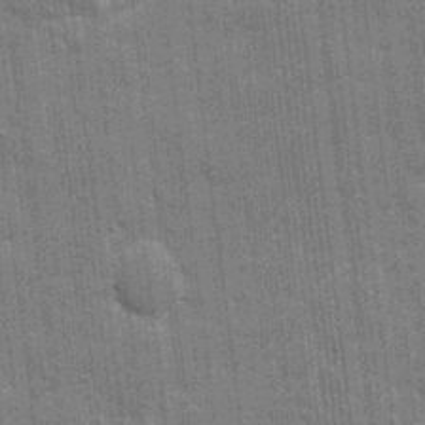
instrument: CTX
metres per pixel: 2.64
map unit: eHh
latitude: 7.3293
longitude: -74.4601
